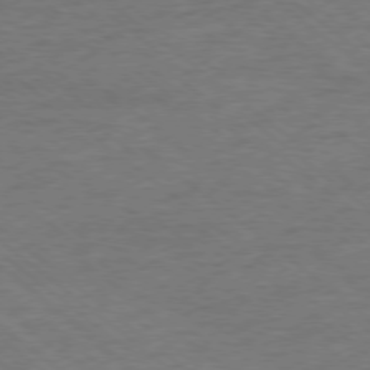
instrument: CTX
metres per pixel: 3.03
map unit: Ap
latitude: -78.1228
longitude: -83.3670
